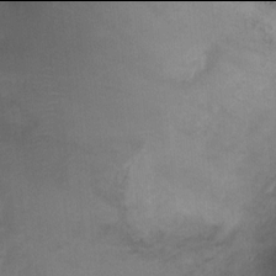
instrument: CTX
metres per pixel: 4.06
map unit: Ht
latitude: -2.0094
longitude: -32.7624
